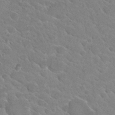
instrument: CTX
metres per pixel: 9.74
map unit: Hto
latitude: 26.7624
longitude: -35.9528
